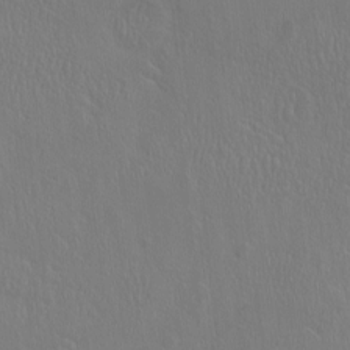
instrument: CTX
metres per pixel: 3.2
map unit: eHh
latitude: -2.5951
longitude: 19.3888
